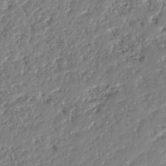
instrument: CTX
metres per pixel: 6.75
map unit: HNhu
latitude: -37.7666
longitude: 33.5022
